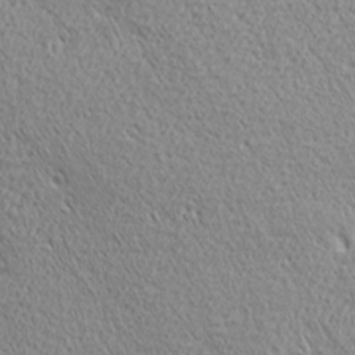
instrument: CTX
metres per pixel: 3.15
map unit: Ave
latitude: 21.9339
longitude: -136.1011
